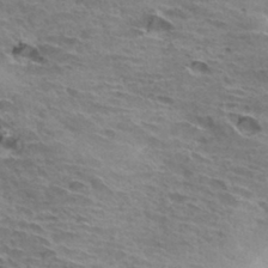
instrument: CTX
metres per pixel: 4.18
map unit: Hto
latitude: 32.2523
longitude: -40.0822
